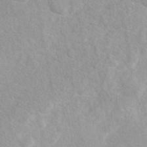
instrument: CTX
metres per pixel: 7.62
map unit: eAb
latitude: 44.3467
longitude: 108.6141
